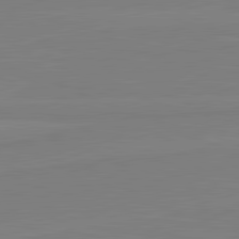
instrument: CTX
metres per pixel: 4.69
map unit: lApd
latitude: 81.8961
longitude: 166.5574
